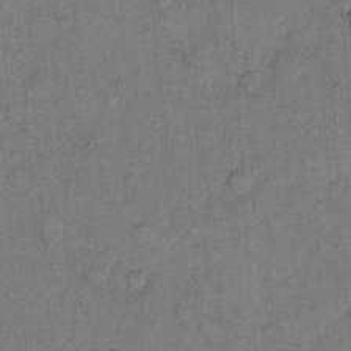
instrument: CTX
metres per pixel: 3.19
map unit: Hto
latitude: 8.7246
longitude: -61.6883
